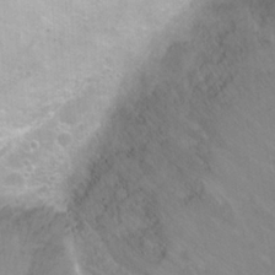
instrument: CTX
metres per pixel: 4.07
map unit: Nhu
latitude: 27.4238
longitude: -54.0822
